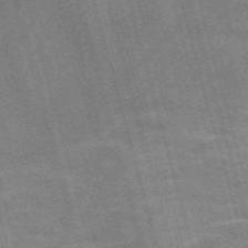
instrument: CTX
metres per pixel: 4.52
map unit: Nve
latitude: -59.1809
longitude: 65.8234
